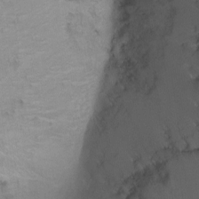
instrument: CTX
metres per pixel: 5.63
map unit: Ht
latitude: 0.5168
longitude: -35.5560
